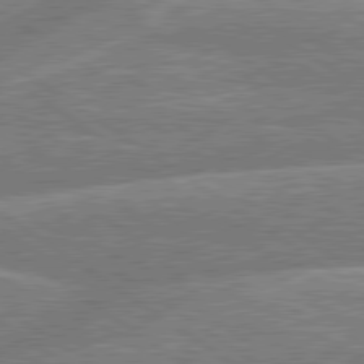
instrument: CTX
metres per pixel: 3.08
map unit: lApd
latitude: 79.6883
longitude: -157.3292
